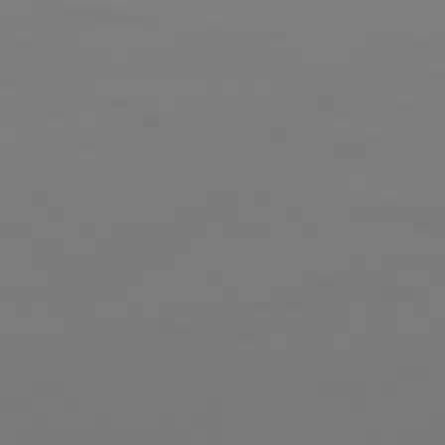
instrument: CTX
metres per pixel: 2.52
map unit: Ap
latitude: -79.5777
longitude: -55.2159
